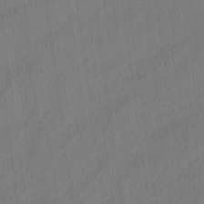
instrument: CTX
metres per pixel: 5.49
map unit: lAa
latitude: 21.8773
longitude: -138.1389
